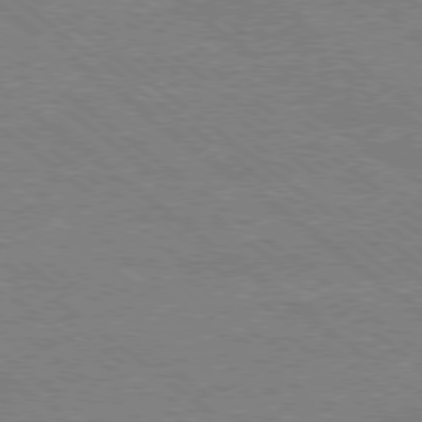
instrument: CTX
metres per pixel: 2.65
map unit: Ap
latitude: -79.1998
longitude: -83.8961
